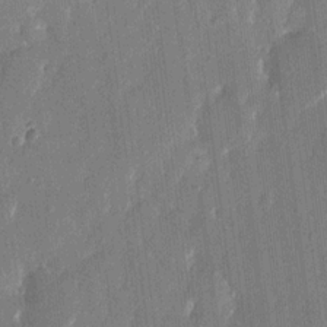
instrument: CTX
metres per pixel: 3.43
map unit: eHh
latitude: 14.4034
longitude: -70.7435
